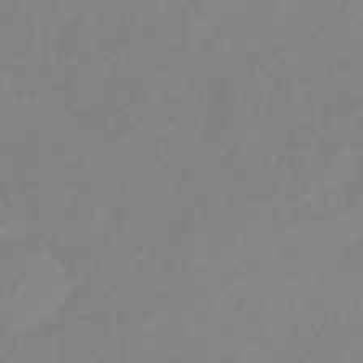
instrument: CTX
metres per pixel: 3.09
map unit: HNhu
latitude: -44.6707
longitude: 91.5399
